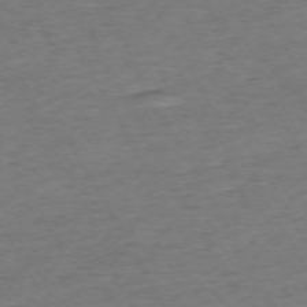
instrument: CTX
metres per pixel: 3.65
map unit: Ap
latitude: -72.5951
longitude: -69.6505
